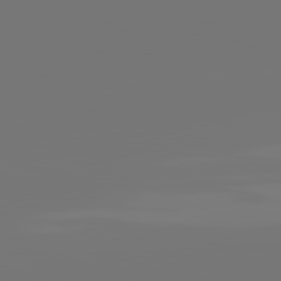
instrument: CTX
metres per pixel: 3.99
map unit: lApd
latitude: 81.4804
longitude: -153.1592
